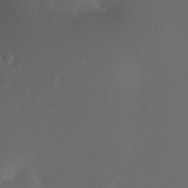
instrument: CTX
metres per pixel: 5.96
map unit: HNhu
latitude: 6.1389
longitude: 13.8800
